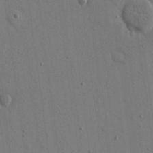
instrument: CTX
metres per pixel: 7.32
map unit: eHh
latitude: 15.6694
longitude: -68.5735
